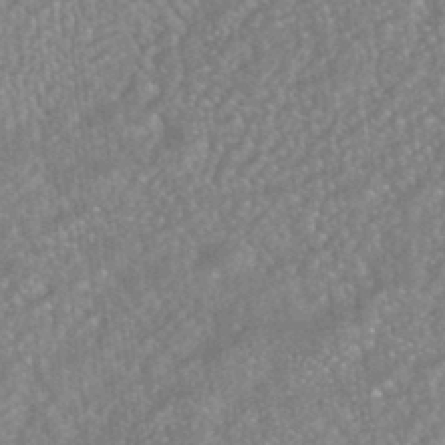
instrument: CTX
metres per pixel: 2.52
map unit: HNhu
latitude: -41.7666
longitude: 94.2550
